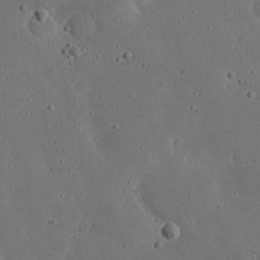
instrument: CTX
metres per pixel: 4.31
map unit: Nhu
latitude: 23.2348
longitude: -72.4601
